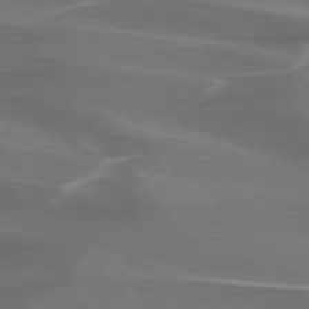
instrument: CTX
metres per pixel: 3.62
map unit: lApd
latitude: 74.5357
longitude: -62.8947
